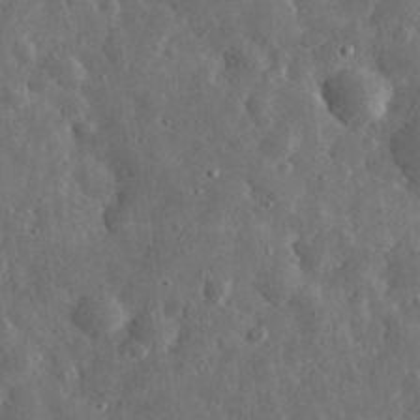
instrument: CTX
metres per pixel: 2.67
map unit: eHh
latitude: 31.6127
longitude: -74.7057
